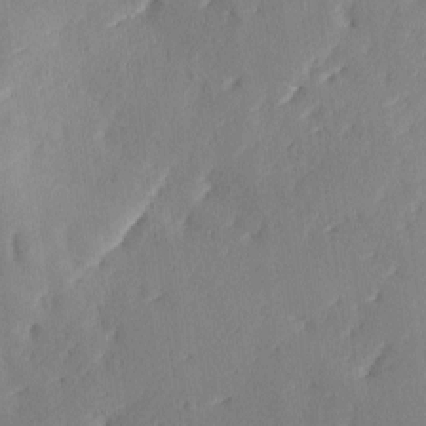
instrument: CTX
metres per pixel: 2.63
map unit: Ave
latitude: -10.4818
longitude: -121.8395
